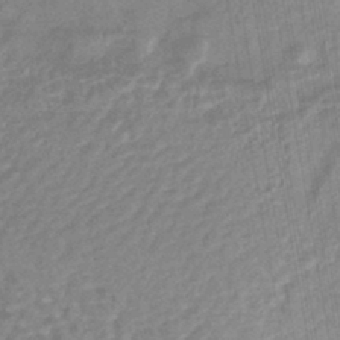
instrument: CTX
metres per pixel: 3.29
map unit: lHb
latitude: -43.2942
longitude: 80.5952
